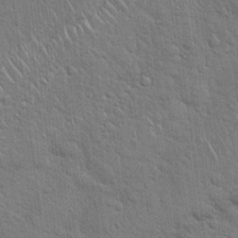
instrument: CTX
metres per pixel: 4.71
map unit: Hto
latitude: 19.7638
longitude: -52.3090
